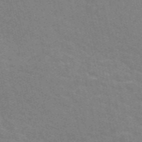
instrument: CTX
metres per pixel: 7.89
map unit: eAb
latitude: 50.5923
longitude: 111.1620
